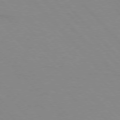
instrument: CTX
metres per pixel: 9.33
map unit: lApd
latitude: 76.1011
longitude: -85.1214
